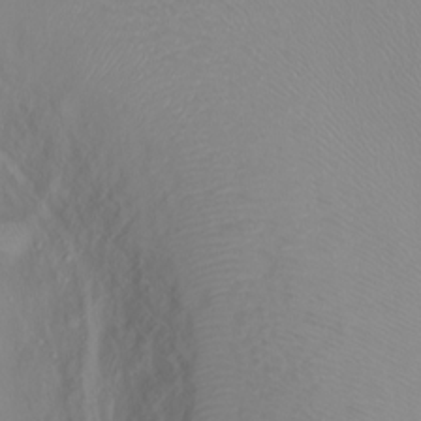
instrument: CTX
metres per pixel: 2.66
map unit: Ht
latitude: 1.1781
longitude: -36.3845
